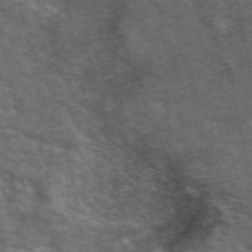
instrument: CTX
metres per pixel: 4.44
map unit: ANa
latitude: 49.5371
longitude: -72.4979
